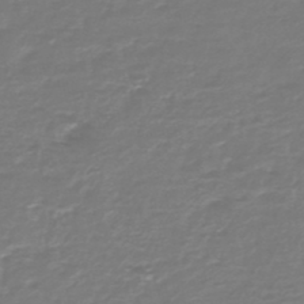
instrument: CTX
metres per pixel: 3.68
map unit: HNb
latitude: -47.1053
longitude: 53.1998
